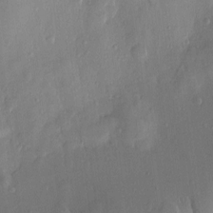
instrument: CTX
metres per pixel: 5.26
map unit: Htu
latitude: -0.0094
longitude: -177.0080
